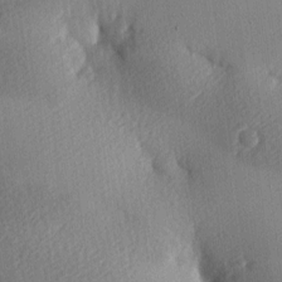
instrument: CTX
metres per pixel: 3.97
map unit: lAa
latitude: -9.1053
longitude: -127.5182
